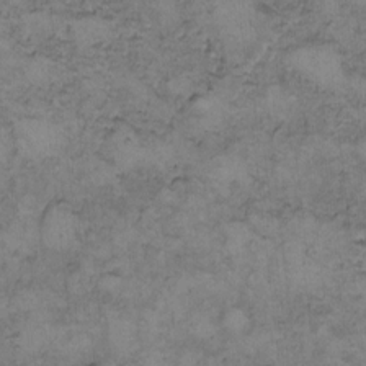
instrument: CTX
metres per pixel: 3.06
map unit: Hto
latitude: 9.1025
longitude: -59.9528
